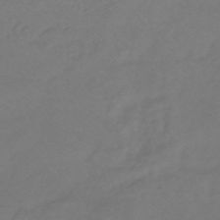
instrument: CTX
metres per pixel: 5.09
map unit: eHb
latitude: -43.0864
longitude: 87.2376
